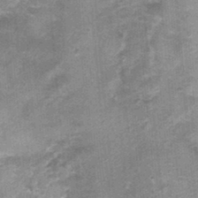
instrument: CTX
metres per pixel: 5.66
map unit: Nhu
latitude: 0.2522
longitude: -16.9891
